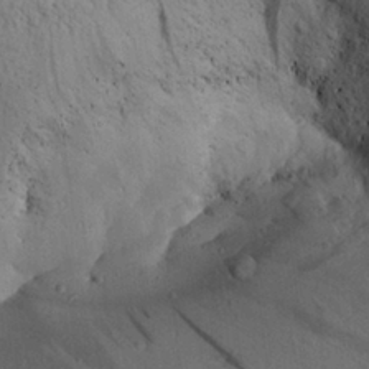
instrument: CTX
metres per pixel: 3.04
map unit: Aa
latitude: 28.1578
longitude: -135.1403
